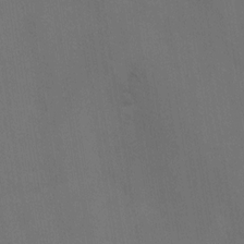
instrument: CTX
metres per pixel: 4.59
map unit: Ave
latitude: -0.6897
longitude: -112.5546
